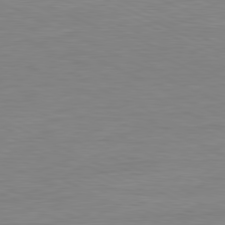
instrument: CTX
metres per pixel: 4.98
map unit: Ap
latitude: -81.3888
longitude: -75.7261
